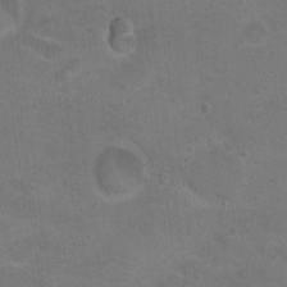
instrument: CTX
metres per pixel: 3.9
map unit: Nhu
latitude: 17.8772
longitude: -32.3467
